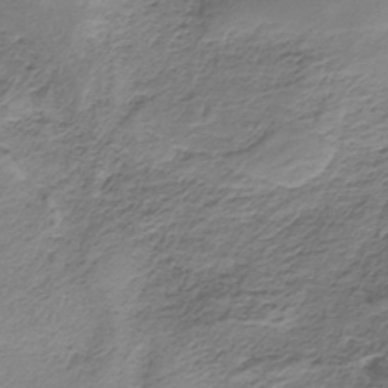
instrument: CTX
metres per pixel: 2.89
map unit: HNb
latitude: -35.2565
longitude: 58.3873
